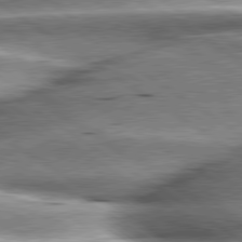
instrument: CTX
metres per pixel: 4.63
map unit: lApd
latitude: 80.1389
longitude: -141.4993
